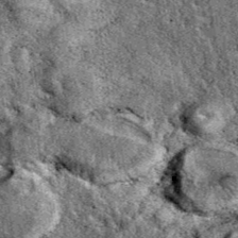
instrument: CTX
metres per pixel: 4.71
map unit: eAb
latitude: 39.8394
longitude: 110.9353
